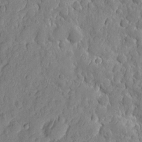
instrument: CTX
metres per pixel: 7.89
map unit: eHh
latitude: 7.5938
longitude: -74.9136
